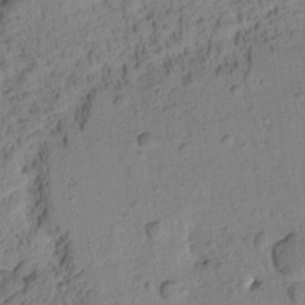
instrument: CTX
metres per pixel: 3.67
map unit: Htu
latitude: 1.7638
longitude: 176.5007
